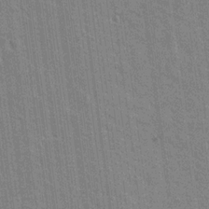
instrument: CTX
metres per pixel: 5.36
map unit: Nhu
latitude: 18.1577
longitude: -30.5924
